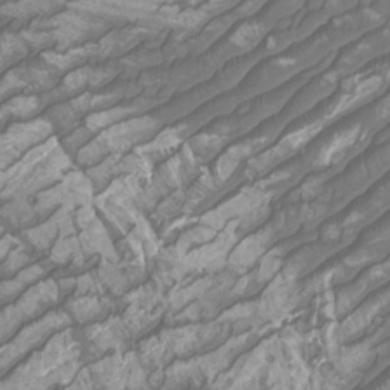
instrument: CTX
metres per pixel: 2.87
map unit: Htu
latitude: -11.1620
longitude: -74.0255
